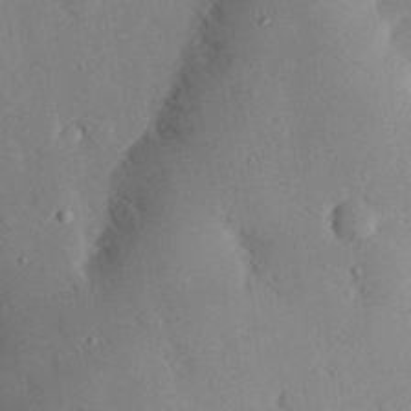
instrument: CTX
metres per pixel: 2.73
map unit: eHh
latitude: 28.8569
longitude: -80.9325
